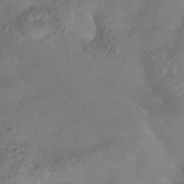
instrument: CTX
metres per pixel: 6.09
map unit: Nhe
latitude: -37.9367
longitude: -118.5734
